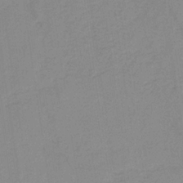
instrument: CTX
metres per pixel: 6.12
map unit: HNb
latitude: -31.5210
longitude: 62.4440
